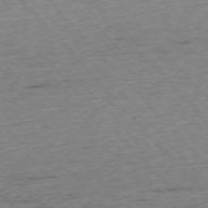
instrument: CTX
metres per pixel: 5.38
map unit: Ap
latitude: -76.0661
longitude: -89.6316
